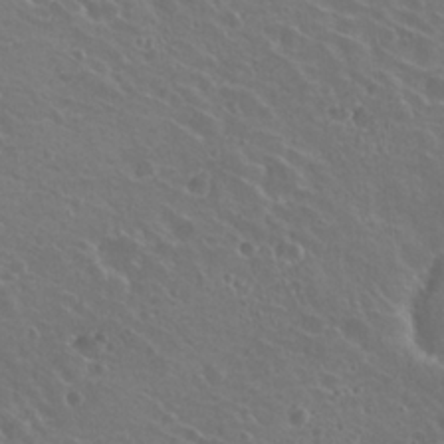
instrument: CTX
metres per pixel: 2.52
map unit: Hto
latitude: 22.4412
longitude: -30.7625
